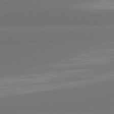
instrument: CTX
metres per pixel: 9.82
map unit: lApd
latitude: 81.1025
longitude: -164.2900
